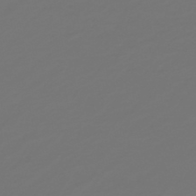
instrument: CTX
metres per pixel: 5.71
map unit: HNb
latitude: -47.6722
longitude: 56.5951
